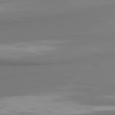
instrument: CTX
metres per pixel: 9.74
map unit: lApd
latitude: 81.1970
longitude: 174.5951
